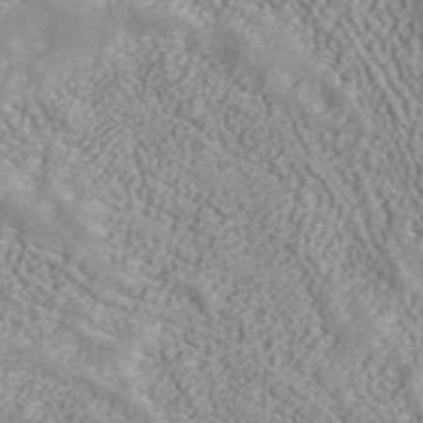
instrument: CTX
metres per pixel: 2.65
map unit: ANa
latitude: 40.4034
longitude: 34.7463
